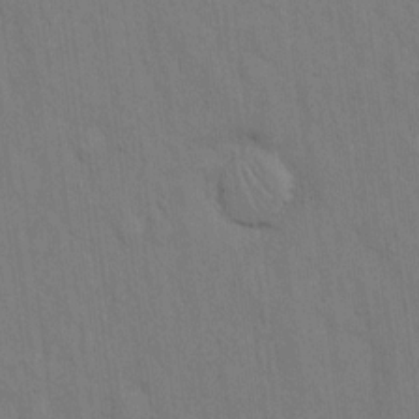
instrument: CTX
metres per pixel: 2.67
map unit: Hto
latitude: 14.2523
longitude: -61.2348
